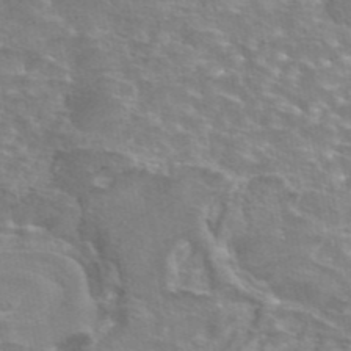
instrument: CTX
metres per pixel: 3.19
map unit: eAb
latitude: 44.8758
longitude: 106.4629
